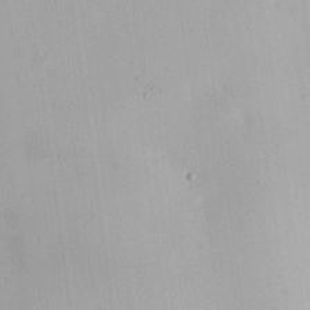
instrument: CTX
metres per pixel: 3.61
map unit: HNhu
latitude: 6.8191
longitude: 12.8030
